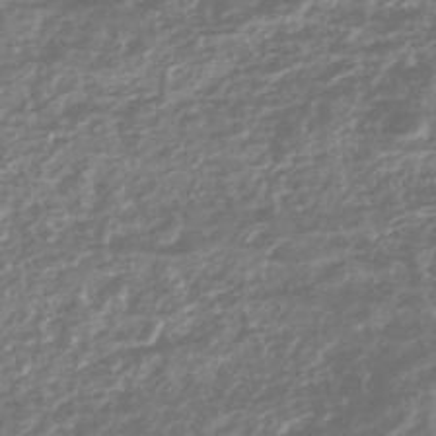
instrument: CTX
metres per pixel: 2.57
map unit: HNhu
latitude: -44.9920
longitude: 96.5007
